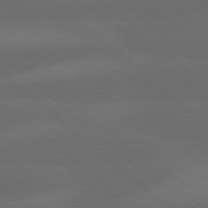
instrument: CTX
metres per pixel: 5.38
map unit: lApd
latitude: 78.0444
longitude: -56.6301
